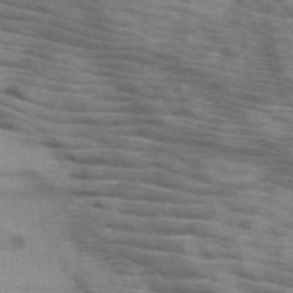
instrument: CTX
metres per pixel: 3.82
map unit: HNb
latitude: -46.8219
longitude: -45.2726
